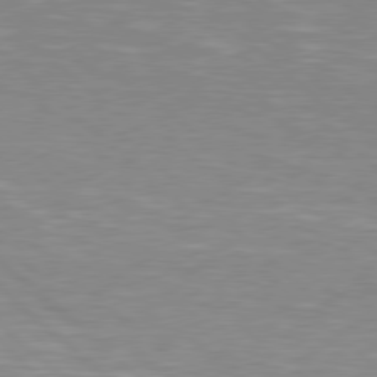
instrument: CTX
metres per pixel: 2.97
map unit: Hpe
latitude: 78.4223
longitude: -140.1199
